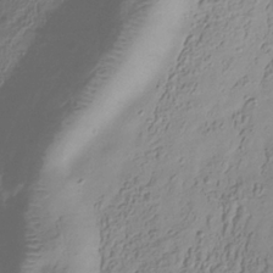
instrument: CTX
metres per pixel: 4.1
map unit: Hve
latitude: -34.2550
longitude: 88.9919
